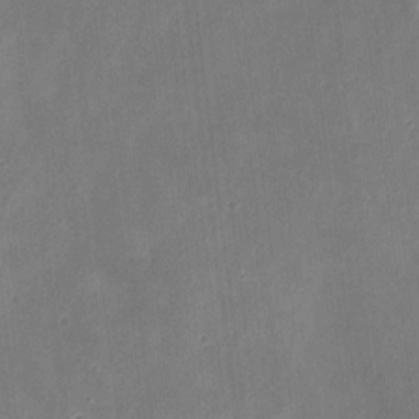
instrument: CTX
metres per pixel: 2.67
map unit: eHh
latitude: 8.1011
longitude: -73.6505
